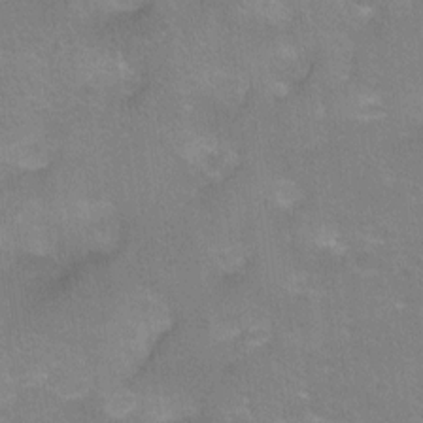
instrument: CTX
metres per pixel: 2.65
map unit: Ht
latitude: -1.3510
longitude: -33.2537
